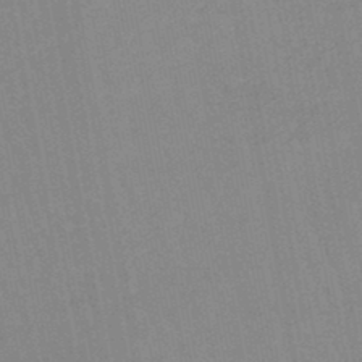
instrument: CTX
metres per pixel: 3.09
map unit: lHb
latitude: -45.6344
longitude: 78.6518
